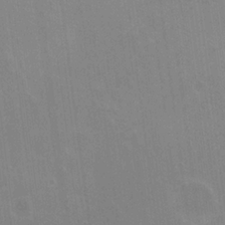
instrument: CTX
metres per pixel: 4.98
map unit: HNhu
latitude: 6.3278
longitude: -2.1578
